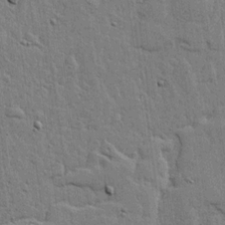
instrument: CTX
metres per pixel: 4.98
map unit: lHvf
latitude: 17.4615
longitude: -116.4601
